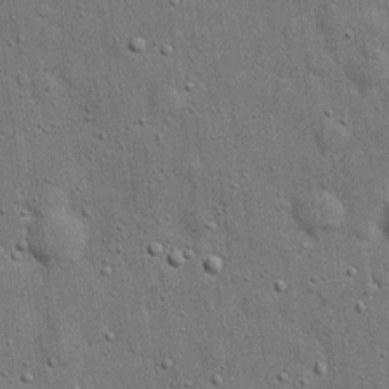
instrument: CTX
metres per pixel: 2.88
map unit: eHh
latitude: 19.9906
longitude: -61.3481
